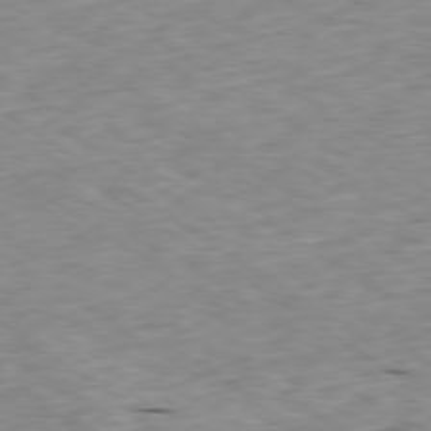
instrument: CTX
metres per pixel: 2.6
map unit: Ap
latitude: -79.9367
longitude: -91.4426
